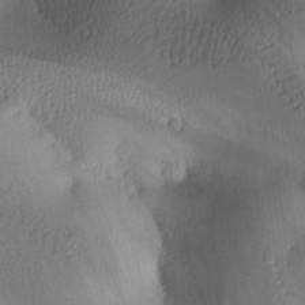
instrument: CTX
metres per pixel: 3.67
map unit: lAa
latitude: -10.3684
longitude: -124.9891
